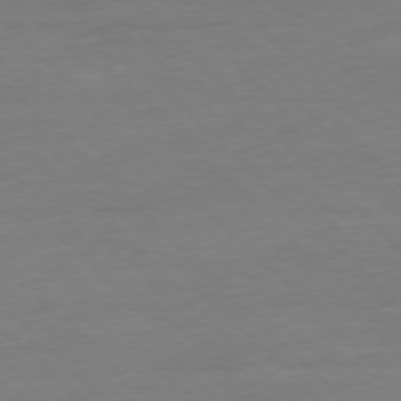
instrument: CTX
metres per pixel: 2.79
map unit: Ap
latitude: -77.7856
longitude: -82.6112
